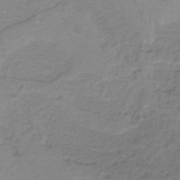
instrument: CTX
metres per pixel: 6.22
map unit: HNb
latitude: -34.8786
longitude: 53.7288
